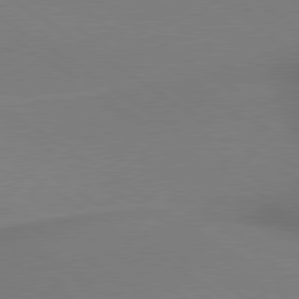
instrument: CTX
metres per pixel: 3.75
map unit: lApd
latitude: 79.6883
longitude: 178.4440
